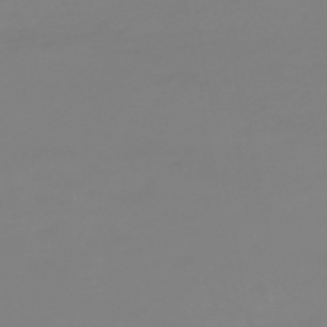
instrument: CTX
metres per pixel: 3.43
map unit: HNhu
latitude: -45.4643
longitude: 90.5385
